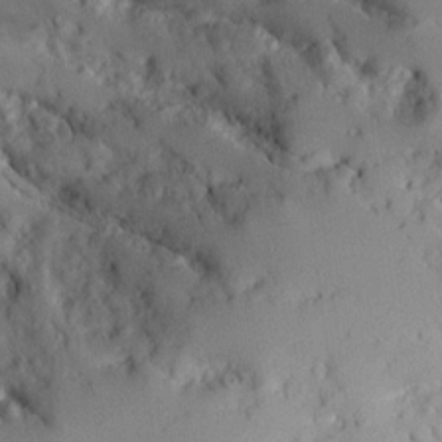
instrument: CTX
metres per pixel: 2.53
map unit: Ave
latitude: 18.6490
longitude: -129.0647
